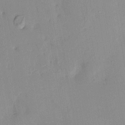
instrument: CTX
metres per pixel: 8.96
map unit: HNhu
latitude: 4.3656
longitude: 14.3496
